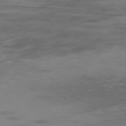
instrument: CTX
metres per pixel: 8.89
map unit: Ap
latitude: -77.0297
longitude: -67.6505
